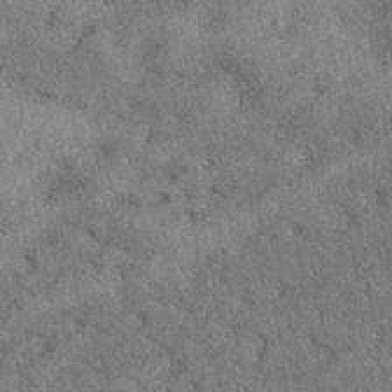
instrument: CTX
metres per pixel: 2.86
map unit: eAb
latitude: 38.6301
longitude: 112.2173
